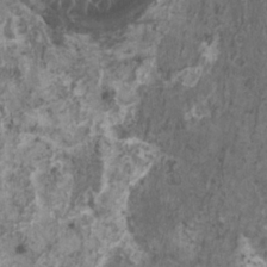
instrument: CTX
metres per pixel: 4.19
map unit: HNhu
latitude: 1.0458
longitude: 4.3306
